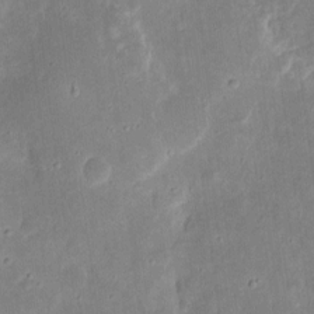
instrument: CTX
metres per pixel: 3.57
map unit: eHh
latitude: 9.1025
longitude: -72.3657
